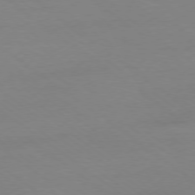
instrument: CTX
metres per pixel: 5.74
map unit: Ap
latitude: -78.6140
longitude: -95.2537
